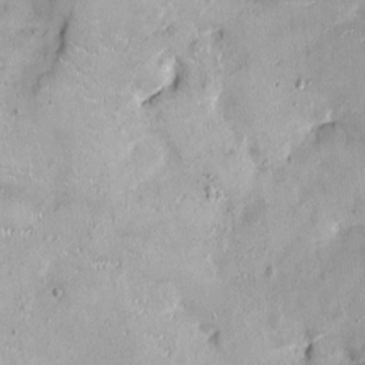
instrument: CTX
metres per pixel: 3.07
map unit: Ht
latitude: -4.9730
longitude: -14.2334
